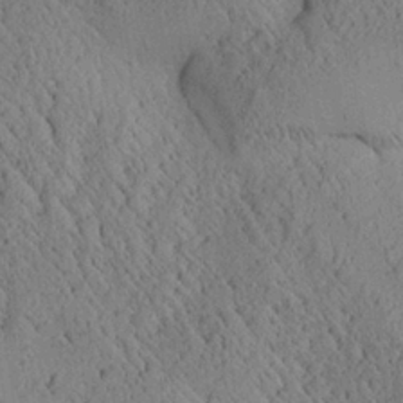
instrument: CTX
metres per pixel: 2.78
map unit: Aa
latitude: 25.1403
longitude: -133.8583
